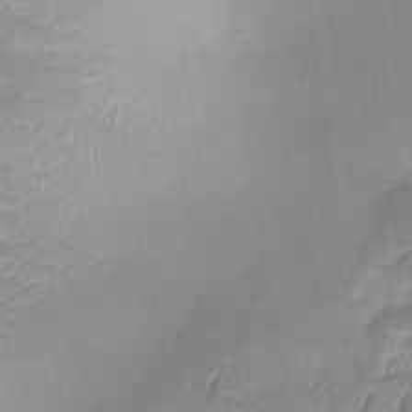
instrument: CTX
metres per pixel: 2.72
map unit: Ave
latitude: -8.7274
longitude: -122.9703
